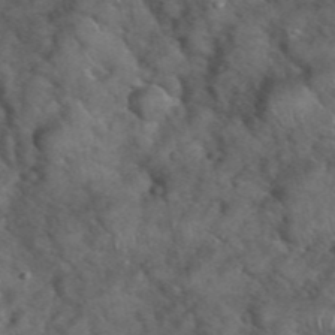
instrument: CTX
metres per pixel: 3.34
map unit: eHh
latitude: 39.4993
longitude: -56.8002
